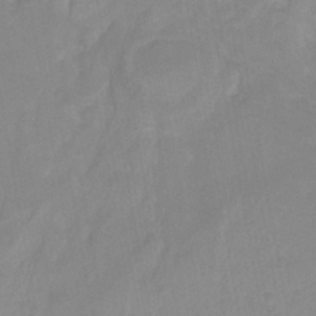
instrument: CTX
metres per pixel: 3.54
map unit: HNhu
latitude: -27.1620
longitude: 73.5777
